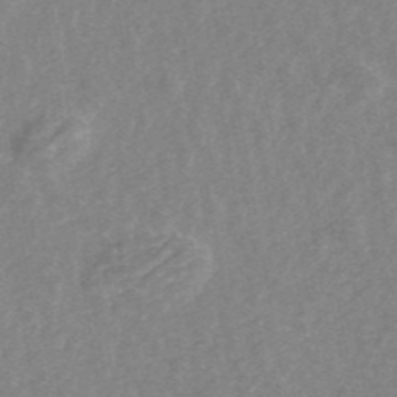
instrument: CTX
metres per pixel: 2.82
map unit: ANa
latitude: 44.9136
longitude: 24.5385
